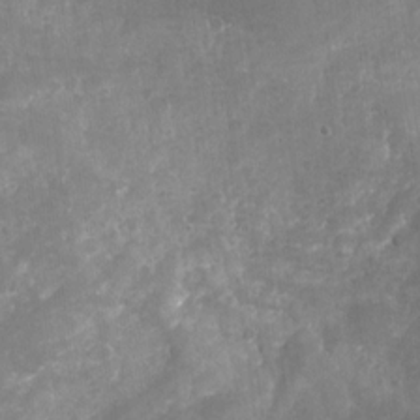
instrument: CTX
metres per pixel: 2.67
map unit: Nhu
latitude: -29.3888
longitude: -64.0822
